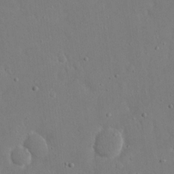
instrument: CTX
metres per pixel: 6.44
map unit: eHh
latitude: 16.9325
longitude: -71.1781
